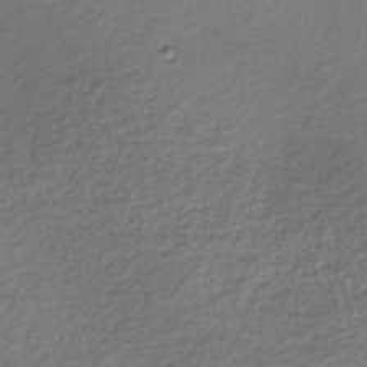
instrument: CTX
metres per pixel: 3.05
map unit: lHb
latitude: -35.7100
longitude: 67.9367
